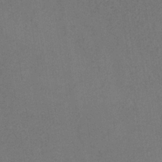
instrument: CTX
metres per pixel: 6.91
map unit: HNb
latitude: -33.8423
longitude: 54.3873
